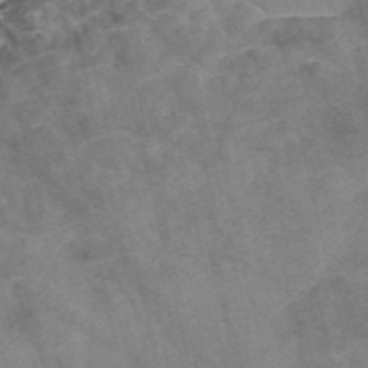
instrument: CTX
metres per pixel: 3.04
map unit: Nve
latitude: -57.0297
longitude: 54.2740
